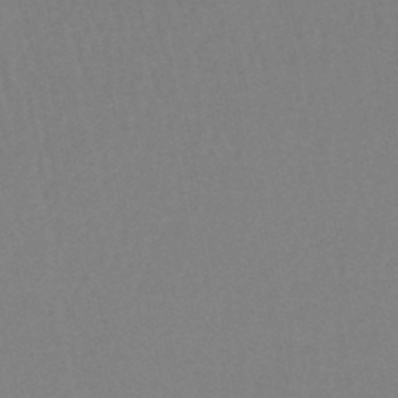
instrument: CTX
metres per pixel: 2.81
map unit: lHb
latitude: -47.2943
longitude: 75.1620
